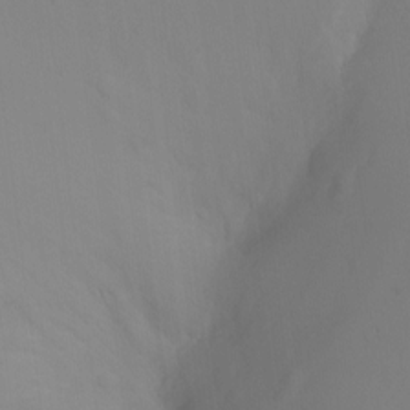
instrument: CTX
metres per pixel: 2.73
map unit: Ht
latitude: -7.2376
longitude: -20.1389
